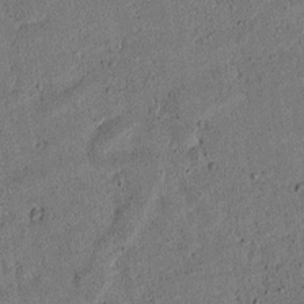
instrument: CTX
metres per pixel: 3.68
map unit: lAvf
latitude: 4.5357
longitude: 168.1227
